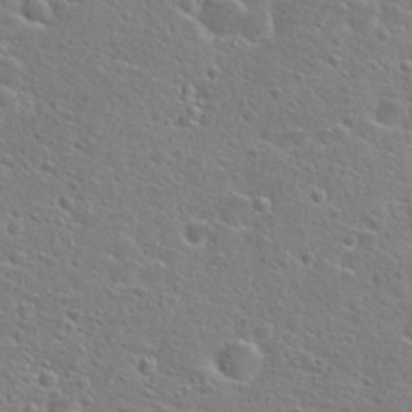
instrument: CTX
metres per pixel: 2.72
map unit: Hto
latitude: 25.8583
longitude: -48.1578
